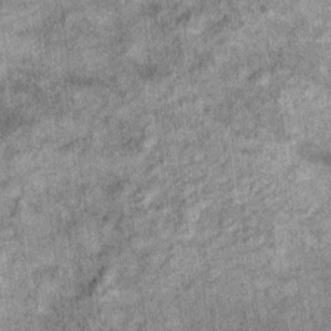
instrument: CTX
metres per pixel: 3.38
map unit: Ht
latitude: 10.1389
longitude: -38.8569
